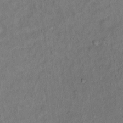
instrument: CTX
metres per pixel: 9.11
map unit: Ht
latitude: 13.6127
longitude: -39.7072
